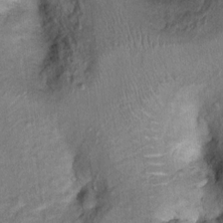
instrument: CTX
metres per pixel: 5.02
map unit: Hto
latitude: 8.3656
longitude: -36.4412
